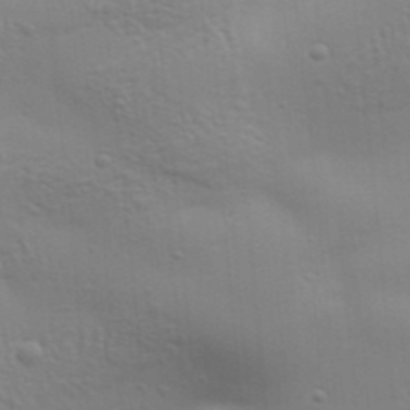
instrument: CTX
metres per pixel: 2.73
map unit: Aa
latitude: 32.5357
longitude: -133.6883
